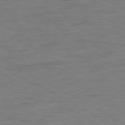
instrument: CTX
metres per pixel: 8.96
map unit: Ap
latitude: -80.1984
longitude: -83.9528
